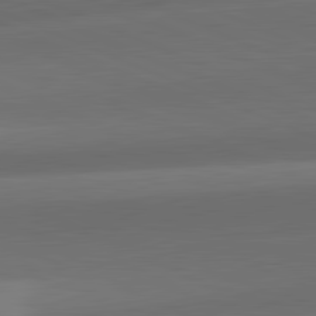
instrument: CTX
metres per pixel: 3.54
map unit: lApd
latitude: 81.8961
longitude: 132.9164
